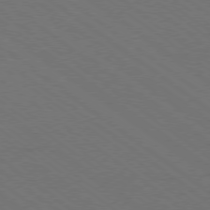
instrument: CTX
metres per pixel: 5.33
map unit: Ap
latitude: -79.0486
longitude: -64.1200
